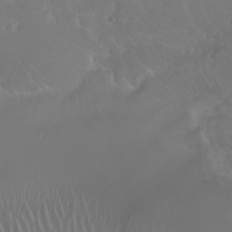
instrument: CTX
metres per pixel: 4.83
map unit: Nhu
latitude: 23.1214
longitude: -64.3089
